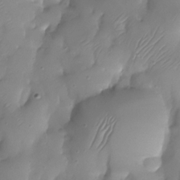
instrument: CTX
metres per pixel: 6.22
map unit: Nhu
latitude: -28.5574
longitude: -59.6694
